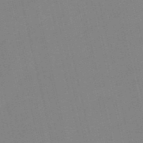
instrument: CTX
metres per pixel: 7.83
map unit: HNb
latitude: -52.4818
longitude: -44.8758
